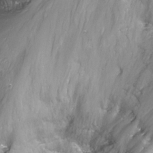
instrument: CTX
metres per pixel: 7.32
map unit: Nhu
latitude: -17.0865
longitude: -48.9892
